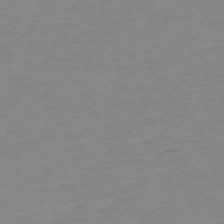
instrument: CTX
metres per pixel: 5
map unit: Ap
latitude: -75.4455
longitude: -81.4048
